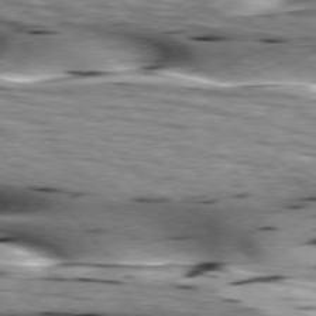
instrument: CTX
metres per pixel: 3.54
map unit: lApd
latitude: 76.1766
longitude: -60.8569
